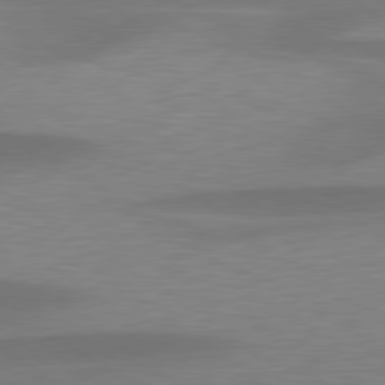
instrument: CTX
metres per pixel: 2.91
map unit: lApd
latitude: 79.4994
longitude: -93.9906
